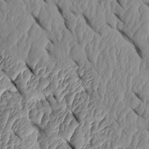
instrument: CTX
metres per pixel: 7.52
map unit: Htu
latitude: 1.7071
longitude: 148.2362
